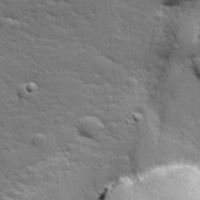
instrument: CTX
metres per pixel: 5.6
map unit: lHvf
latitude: 25.9717
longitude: 143.6343
